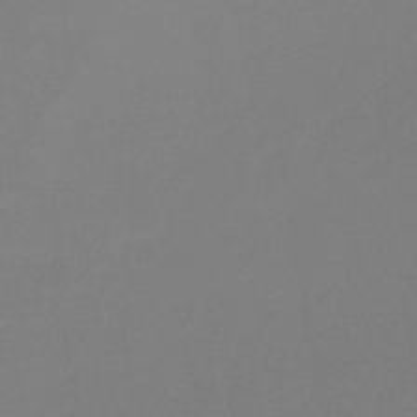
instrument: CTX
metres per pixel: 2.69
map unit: lHb
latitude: -37.5021
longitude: 73.0108
